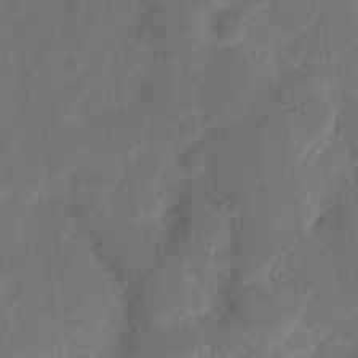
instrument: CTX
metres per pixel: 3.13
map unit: eHh
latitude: 8.8191
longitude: -65.4993
